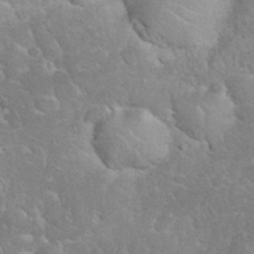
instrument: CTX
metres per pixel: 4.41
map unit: eHh
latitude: 35.2914
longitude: -64.2900
